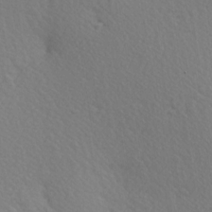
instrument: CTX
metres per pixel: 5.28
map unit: Hve
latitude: 2.9324
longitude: -124.2144
